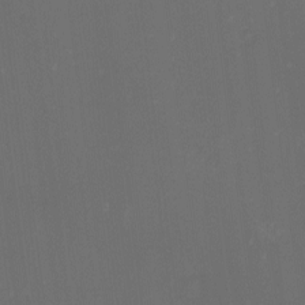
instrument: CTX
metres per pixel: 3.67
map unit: eHh
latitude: -1.4833
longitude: -79.1781
